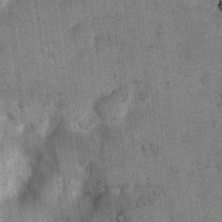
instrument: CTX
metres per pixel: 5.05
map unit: Nhu
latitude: 6.6490
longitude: -23.6883
